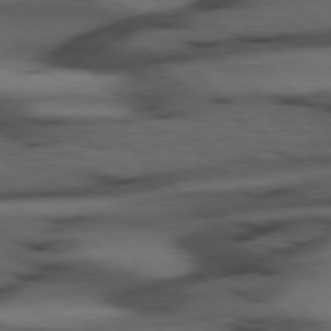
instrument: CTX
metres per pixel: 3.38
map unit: Hpe
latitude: 77.0458
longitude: -155.1781
